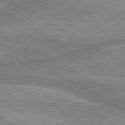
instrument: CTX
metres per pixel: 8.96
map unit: lApd
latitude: 80.1767
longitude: -171.6505
